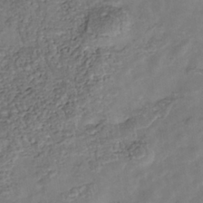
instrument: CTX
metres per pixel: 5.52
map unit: Nhu
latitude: -39.7100
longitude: -80.9703
